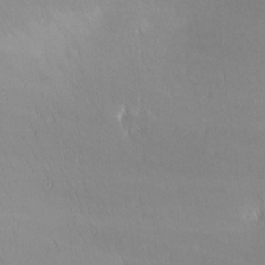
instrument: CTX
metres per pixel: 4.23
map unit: lAa
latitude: -4.9919
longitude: -120.9892
